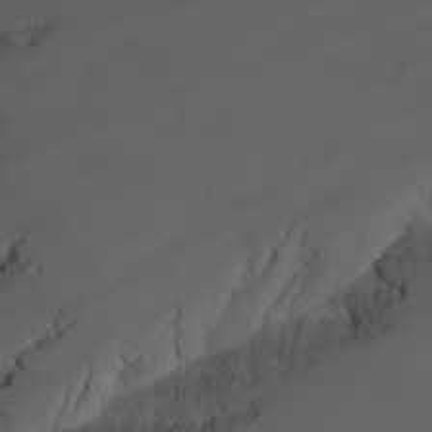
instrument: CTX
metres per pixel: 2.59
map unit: Nhu
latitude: -11.9367
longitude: -74.7813
